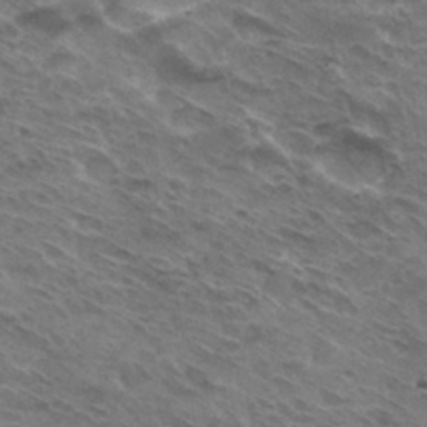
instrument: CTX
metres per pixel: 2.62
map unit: Hto
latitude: 32.1389
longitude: -44.5357
